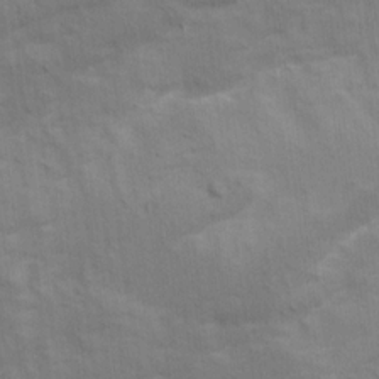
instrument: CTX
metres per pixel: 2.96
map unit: Ave
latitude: 15.9339
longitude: -138.5924
